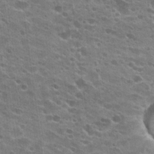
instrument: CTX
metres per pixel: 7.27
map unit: Hto
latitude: 24.1388
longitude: -42.3845
